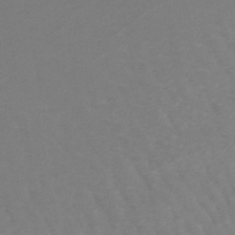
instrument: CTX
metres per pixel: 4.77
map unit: lHb
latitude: -46.8786
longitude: 75.1243
